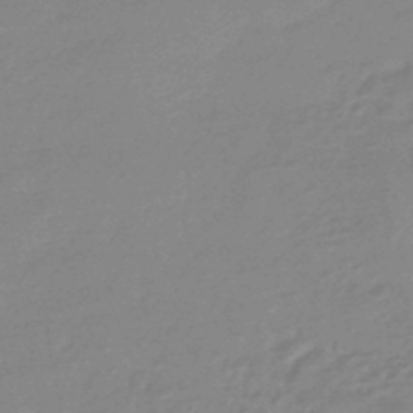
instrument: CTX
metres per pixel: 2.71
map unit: HNhu
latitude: -45.0675
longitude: 90.1228
